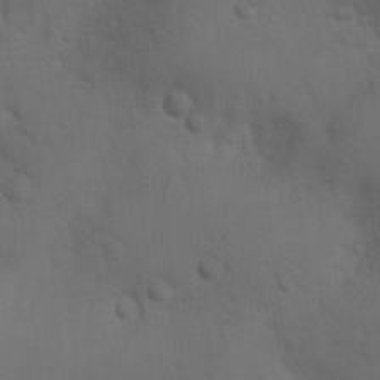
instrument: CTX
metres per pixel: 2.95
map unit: Ht
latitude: 4.8002
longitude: -28.9136
